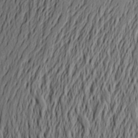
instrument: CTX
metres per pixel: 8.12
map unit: Aa
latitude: 22.1200
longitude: -145.3104
